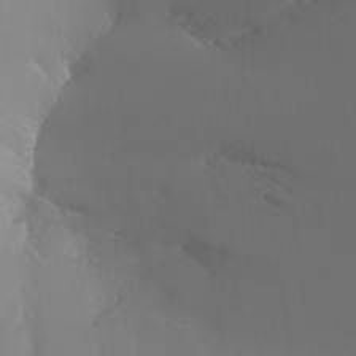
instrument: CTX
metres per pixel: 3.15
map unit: Ht
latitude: -12.8975
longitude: -44.7057
